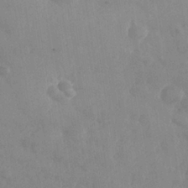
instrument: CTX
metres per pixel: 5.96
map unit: Nhe
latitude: -36.5573
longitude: -177.4615
